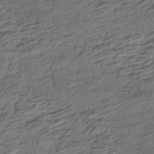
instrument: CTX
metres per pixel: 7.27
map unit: HNhu
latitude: -42.5006
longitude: 104.4629
